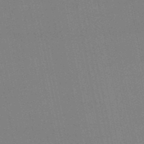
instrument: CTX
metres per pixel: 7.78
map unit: lHb
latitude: -48.5952
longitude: 69.1809
